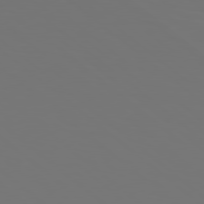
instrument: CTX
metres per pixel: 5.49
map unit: Hpe
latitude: 78.4790
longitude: -174.5735
